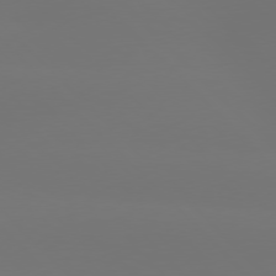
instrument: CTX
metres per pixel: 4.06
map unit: Hpe
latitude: 76.7624
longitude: -132.1389
